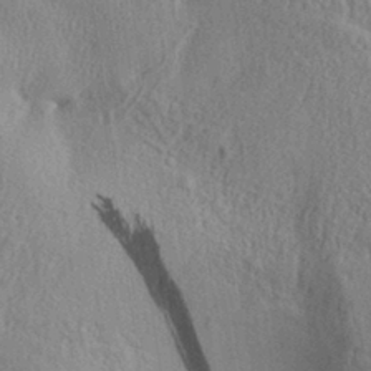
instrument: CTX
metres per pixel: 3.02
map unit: Aa
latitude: 29.5560
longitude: -136.5546
